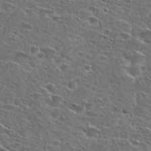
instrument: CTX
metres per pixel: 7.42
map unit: Hto
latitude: 26.7813
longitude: -47.9717
